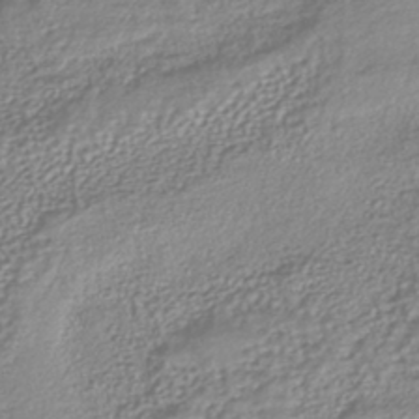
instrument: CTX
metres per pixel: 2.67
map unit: lHb
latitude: -40.4629
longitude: 73.4076
